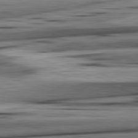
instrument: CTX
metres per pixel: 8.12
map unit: lApd
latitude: 82.6301
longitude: 160.8786
